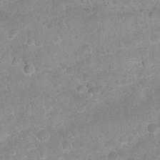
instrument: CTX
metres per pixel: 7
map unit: Nhu
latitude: 26.7246
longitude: -63.1026
